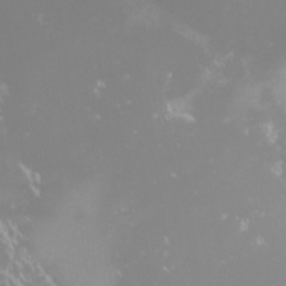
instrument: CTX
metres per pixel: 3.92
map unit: HNhu
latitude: -1.7100
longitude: 11.5399
